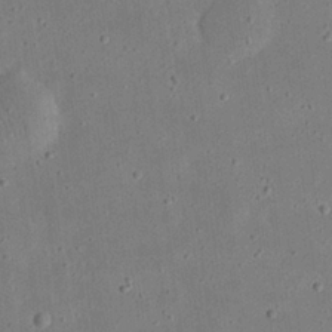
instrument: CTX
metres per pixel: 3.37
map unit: eHh
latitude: 24.4790
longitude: -68.8380
